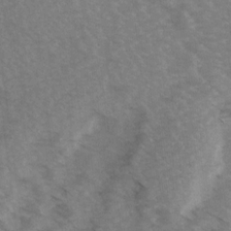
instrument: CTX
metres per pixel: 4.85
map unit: Ave
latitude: 14.7813
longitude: -103.2159
